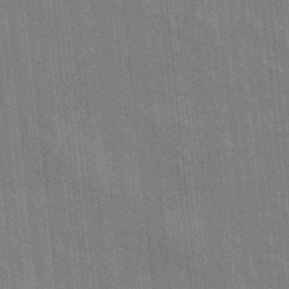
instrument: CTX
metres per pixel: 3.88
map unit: eHh
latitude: 5.6127
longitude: -74.3089
